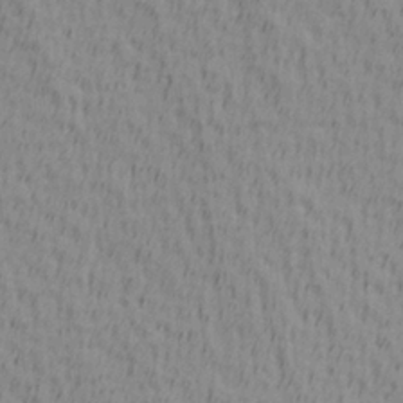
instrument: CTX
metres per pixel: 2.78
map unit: Hve
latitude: 1.7071
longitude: -124.7246
